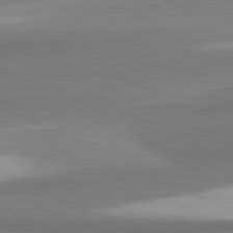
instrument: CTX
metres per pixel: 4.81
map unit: lApd
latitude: 81.1970
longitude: 166.5196
